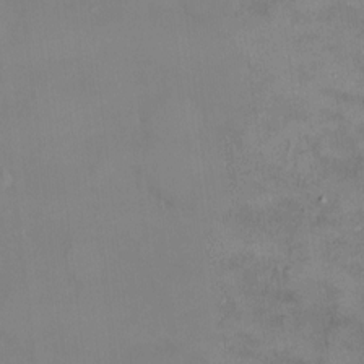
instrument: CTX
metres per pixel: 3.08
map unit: HNhu
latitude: 3.2726
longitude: 7.9367
